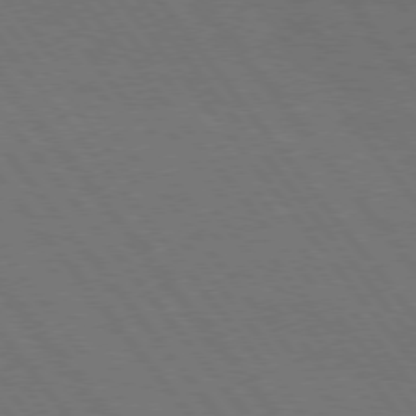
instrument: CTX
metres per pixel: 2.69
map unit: Hpe
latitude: 75.3671
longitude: -137.8206
